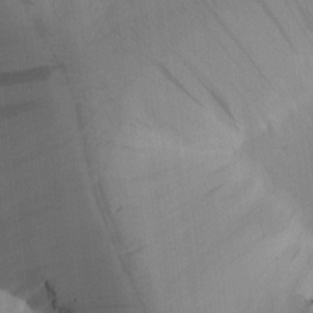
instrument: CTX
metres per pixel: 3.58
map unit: Htu
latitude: -0.0472
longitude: 173.6155
